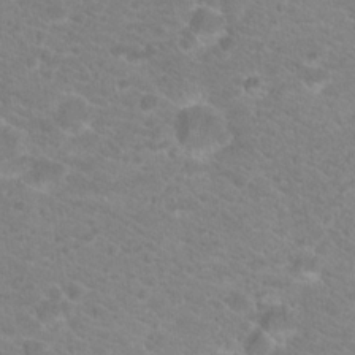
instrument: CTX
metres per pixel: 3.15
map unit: Hto
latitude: 18.8002
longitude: -37.7450
